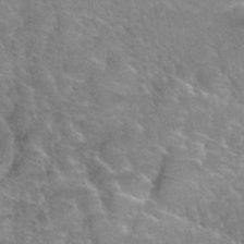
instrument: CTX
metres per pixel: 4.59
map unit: Hto
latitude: 35.7449
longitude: -45.9717
